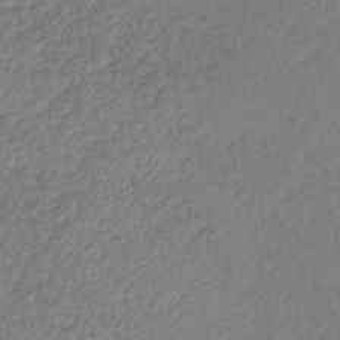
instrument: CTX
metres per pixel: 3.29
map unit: lHb
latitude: -39.0109
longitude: 68.9352
